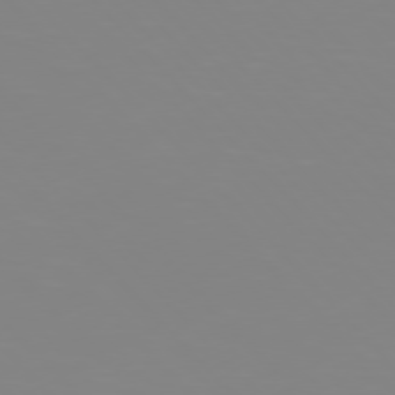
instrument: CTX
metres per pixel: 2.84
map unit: Hpe
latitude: 77.0647
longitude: -172.1577
